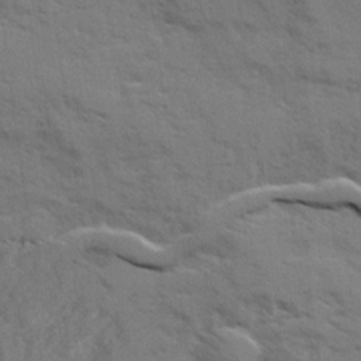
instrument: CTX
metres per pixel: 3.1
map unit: Ave
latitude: 20.5168
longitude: -130.2145
